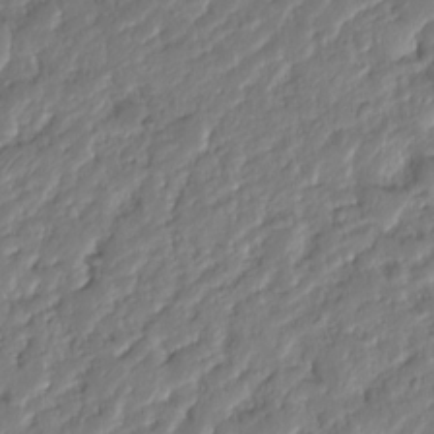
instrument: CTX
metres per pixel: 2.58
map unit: HNhu
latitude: -24.8030
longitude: 50.9731
